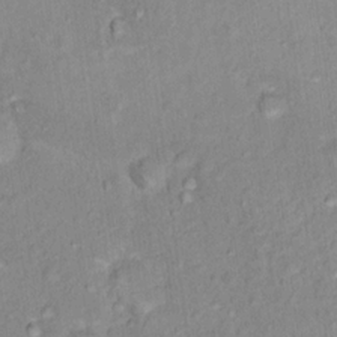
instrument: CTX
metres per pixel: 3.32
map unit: Nhu
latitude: 16.7246
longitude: -32.2145
